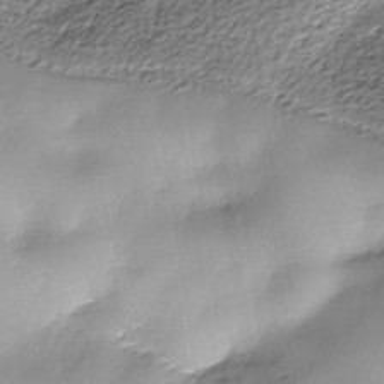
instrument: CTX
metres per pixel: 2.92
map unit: Nhe
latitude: -38.0283
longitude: -148.8569
